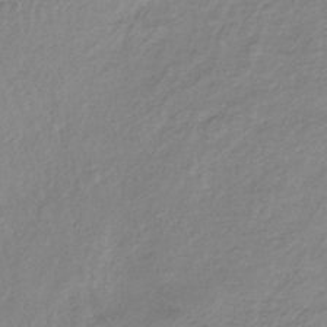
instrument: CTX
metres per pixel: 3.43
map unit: lHb
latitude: -36.7841
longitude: 71.7667
